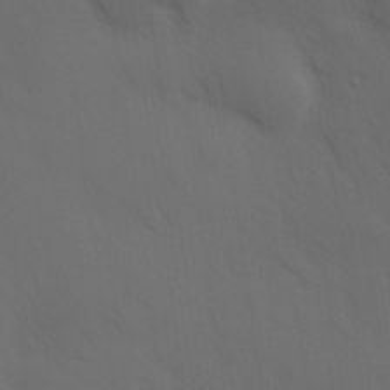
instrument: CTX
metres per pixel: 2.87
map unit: Hve
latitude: 19.5182
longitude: 150.5952
